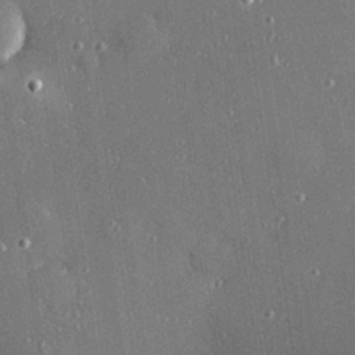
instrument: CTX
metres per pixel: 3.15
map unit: Hve
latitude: 27.3482
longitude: -90.3467
